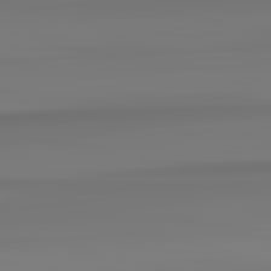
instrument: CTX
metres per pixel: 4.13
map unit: lApd
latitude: 82.8946
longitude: 171.0298
